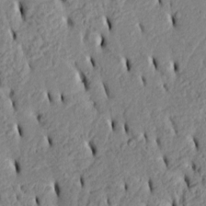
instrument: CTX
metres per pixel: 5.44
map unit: Htu
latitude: 3.0269
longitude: 151.2376
